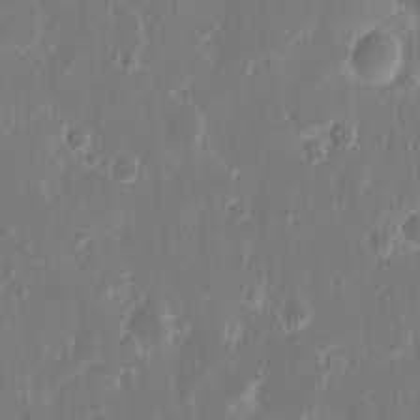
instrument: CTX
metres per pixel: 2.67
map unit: eHh
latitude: 13.0837
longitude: -72.5735
